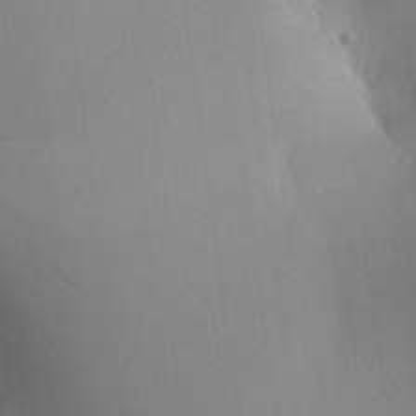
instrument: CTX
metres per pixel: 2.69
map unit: Aa
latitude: 21.5749
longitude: -139.5938
